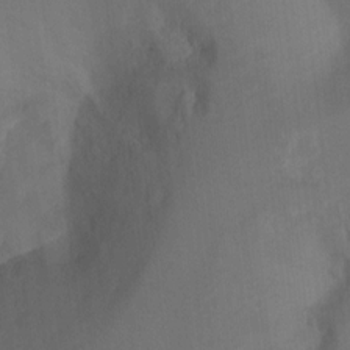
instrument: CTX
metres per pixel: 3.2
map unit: Ht
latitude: 5.0458
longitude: -29.9528
